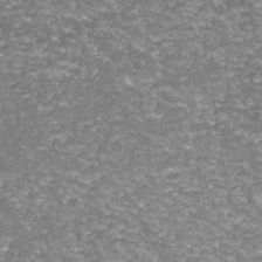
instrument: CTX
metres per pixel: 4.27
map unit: Nhu
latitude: -38.7463
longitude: -82.4790
